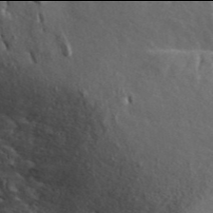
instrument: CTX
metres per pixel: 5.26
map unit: ANa
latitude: 45.9906
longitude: 23.7856
